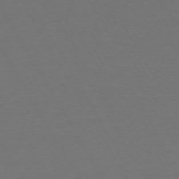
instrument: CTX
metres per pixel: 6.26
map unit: Ap
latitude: -74.9731
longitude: -69.1592
